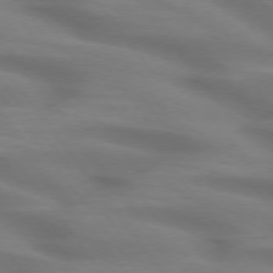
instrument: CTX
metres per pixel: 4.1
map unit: lApd
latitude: 74.8191
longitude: -59.9717
